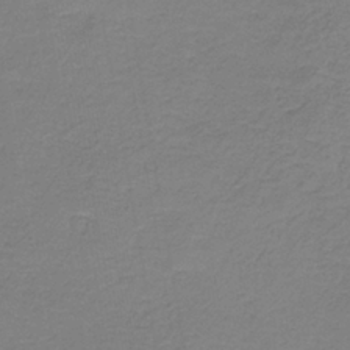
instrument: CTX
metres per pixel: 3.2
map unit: HNb
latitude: -35.6344
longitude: 52.7274
